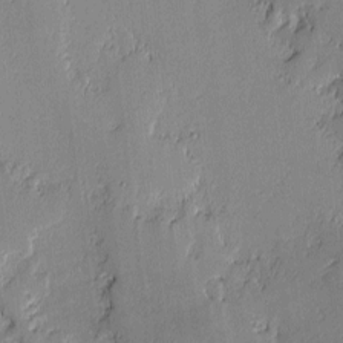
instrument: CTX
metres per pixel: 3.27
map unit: lAvf
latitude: -1.2943
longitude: -107.4049
